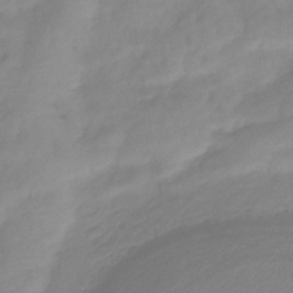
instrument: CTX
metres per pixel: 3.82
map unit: eHb
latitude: -40.7274
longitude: 80.9353
